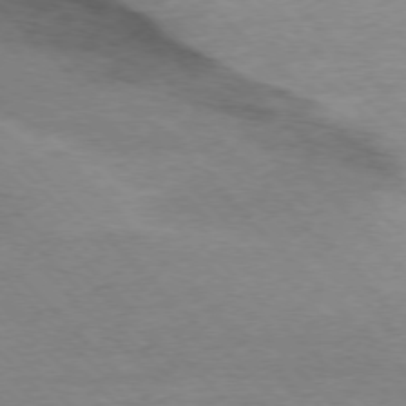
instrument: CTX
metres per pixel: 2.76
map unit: Ap
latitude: -76.9731
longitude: -87.1781
